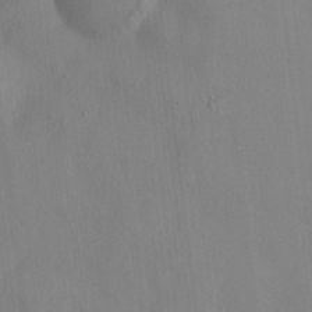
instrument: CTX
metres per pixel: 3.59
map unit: HNhu
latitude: 4.9136
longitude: -4.3467
